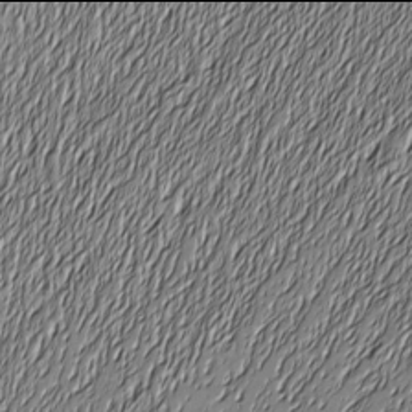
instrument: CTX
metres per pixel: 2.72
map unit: Nhu
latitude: -6.0094
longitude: -150.6868
